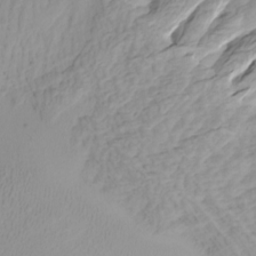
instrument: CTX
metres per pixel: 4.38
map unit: Htu
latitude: -6.7274
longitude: -70.0633
